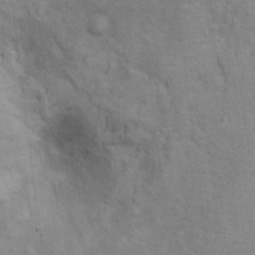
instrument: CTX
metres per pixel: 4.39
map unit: Ht
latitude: 10.0633
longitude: -39.3859
